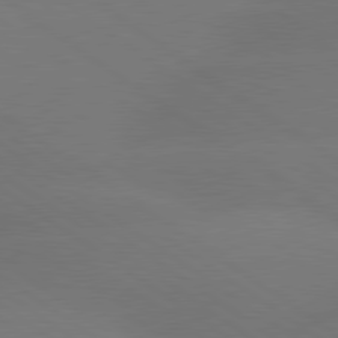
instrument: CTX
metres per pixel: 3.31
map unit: lApd
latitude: 79.7639
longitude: -151.2159
